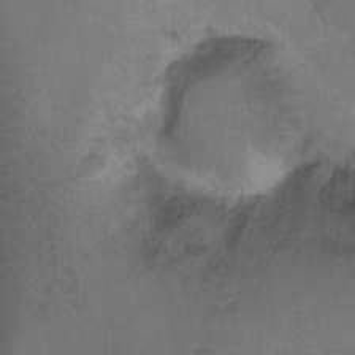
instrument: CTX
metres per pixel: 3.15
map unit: Ht
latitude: -6.4062
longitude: -36.1578
